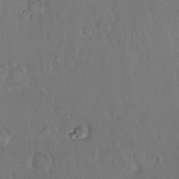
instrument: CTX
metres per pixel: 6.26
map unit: Hto
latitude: 17.2537
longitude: -59.4993
